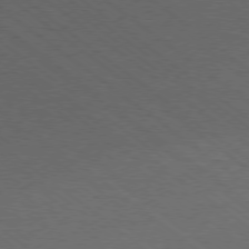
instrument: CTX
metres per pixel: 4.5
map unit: Ap
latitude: -78.6329
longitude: -100.2334
